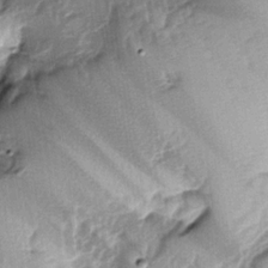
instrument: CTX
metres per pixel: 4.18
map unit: lAa
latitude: -4.5384
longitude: -125.1025
